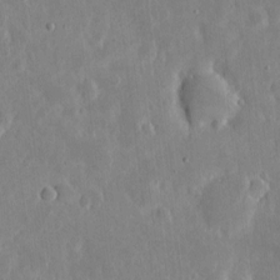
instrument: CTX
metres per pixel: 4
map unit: eHh
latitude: 6.2145
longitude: -70.4412
